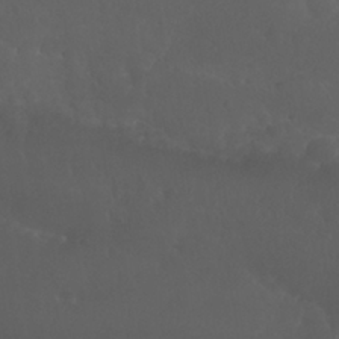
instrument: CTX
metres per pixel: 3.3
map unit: Nhu
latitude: 26.7057
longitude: -65.1592
